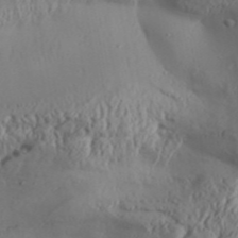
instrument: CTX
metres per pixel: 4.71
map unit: Aa
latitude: 31.3860
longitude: -136.0822
